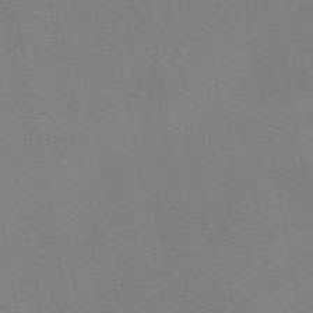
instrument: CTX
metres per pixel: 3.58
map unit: eAb
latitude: 50.1011
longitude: 105.1998
